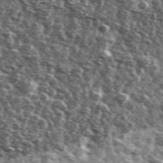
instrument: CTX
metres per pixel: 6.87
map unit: Ave
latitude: 40.9136
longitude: -106.0255
